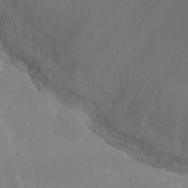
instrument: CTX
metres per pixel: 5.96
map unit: Nhu
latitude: -8.8786
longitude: -44.1766
